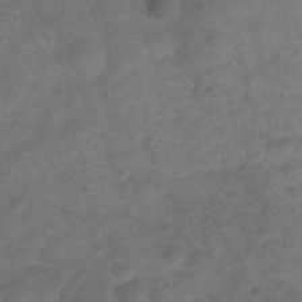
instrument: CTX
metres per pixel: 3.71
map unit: Ht
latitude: -0.7464
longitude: -32.8569
